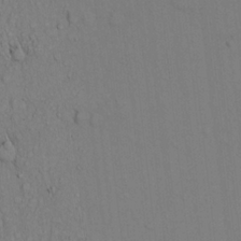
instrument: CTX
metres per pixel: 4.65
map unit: Hto
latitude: 13.9528
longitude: -57.8205
